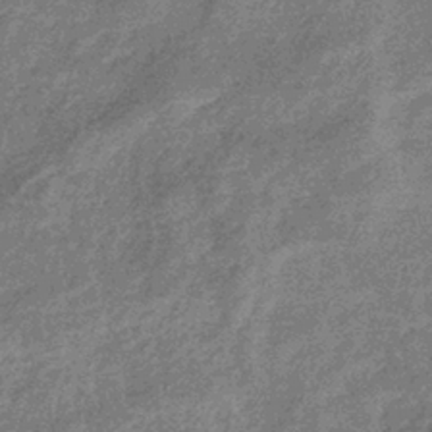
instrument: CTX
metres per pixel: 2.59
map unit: eHb
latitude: -37.5966
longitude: 80.0283
